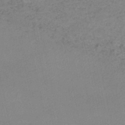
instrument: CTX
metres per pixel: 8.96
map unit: lHb
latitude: -46.2928
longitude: 70.3873
